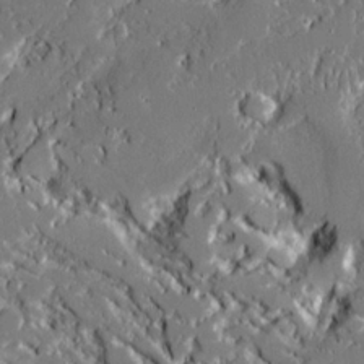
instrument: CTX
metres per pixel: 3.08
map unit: Ave
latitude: 19.9906
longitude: -127.8583
